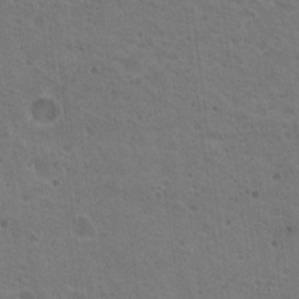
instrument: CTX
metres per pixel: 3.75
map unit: Nhu
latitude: 18.5734
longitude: -30.1956
